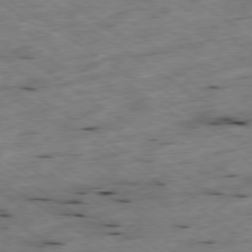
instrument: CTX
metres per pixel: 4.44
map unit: Hpe
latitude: -78.6896
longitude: -21.1026
